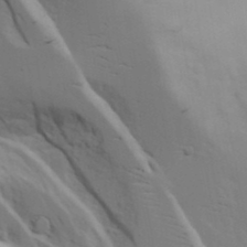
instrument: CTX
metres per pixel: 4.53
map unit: Aa
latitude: 18.7624
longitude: -125.7827
